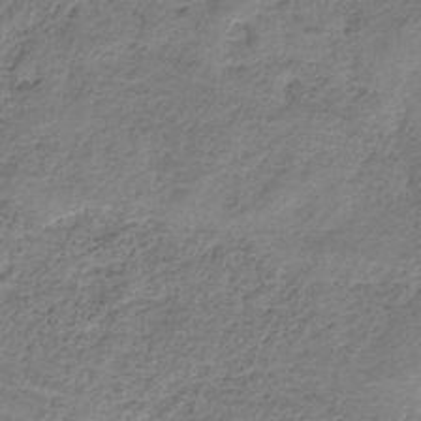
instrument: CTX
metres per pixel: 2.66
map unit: HNb
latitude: -34.1417
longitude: 56.7841
